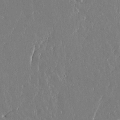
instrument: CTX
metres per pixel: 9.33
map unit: lAvf
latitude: 14.4412
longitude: -128.3089
